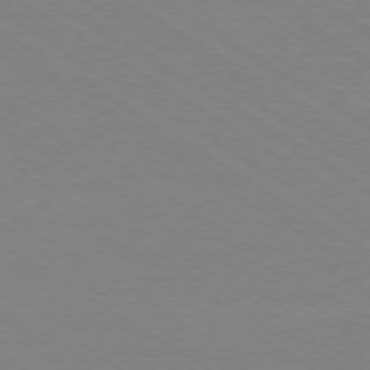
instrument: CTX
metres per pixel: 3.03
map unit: Ap
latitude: -78.6518
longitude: -84.1011
